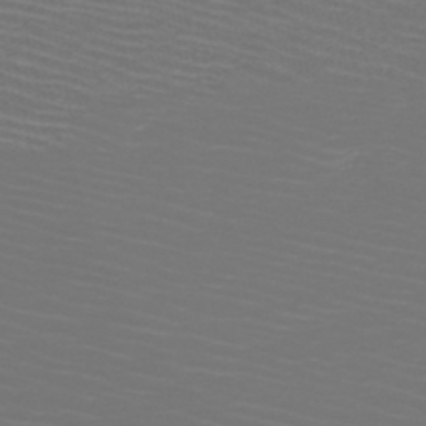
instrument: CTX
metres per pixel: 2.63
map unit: HNb
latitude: -47.6344
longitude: -44.8380
